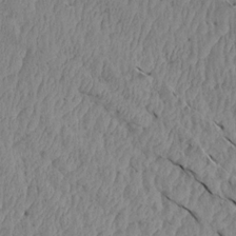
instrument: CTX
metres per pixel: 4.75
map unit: Aa
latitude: 15.1593
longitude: -142.1767
